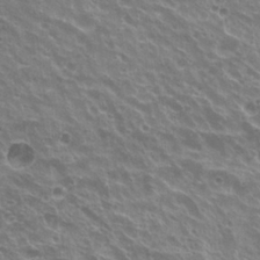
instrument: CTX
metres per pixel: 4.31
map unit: Hto
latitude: 23.1214
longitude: -32.1200
